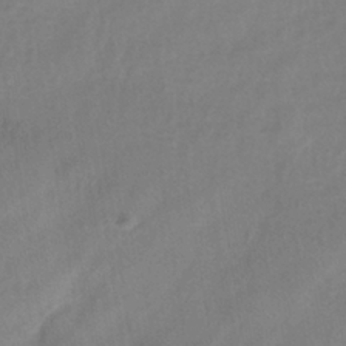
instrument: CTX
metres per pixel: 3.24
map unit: eHh
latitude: -39.6344
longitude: -26.3656
